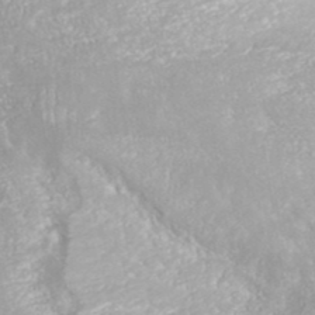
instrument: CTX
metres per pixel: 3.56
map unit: ANa
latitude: 40.5734
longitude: 23.3699
